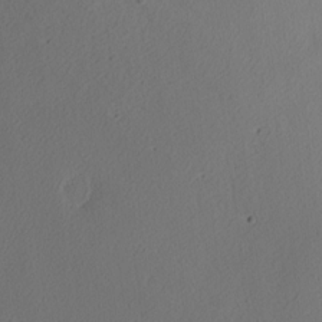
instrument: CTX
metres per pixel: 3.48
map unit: Nhu
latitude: 0.1577
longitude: -79.0837
